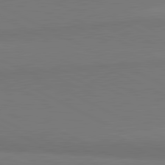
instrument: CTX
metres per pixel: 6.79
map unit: lApd
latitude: 81.7450
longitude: 158.5762
